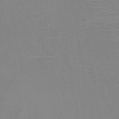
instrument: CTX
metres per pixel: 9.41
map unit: HNb
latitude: -46.0283
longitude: -42.5735
